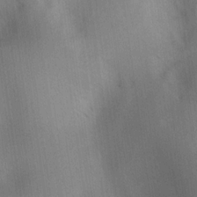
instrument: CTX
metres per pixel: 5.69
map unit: lAa
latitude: 17.7828
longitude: -138.5546
